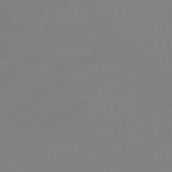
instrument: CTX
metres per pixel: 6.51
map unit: lHb
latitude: -44.3495
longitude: 75.3321
